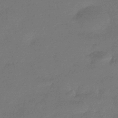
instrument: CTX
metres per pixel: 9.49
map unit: HNhu
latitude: -43.5399
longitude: 93.4076
